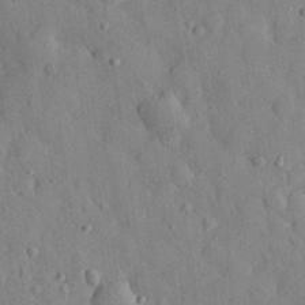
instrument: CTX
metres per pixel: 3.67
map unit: eHh
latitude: 29.2726
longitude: -77.4426
